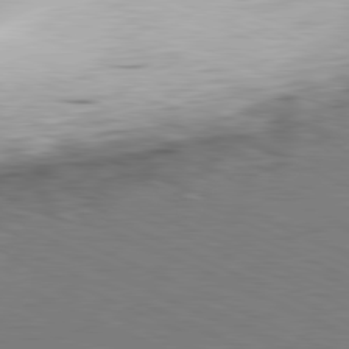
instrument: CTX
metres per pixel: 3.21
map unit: Ap
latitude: -82.0472
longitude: -70.9891
